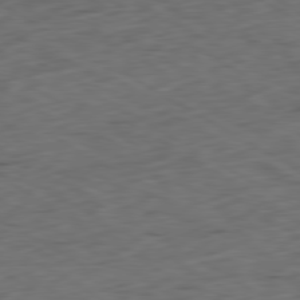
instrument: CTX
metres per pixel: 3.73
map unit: Ap
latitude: -80.5763
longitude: -71.8205
